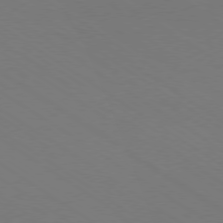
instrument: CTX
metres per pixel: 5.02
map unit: Ap
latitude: -79.7288
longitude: -65.9906
